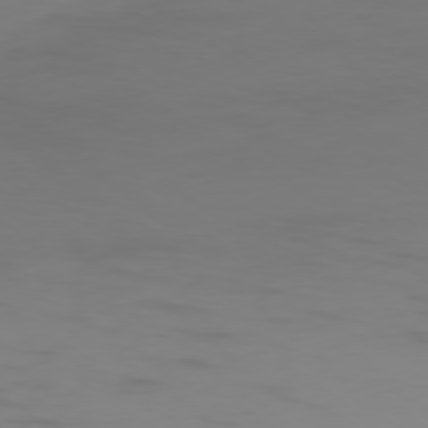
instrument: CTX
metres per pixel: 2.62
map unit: Ap
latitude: -79.2187
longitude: -95.7828
